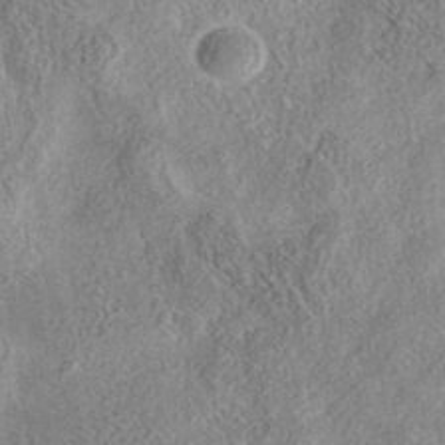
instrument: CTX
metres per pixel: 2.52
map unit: eAb
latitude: 35.8205
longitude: 106.9542
